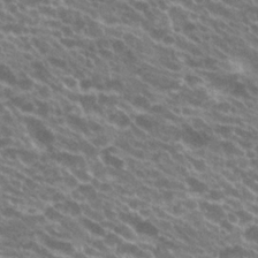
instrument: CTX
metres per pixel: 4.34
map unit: Hto
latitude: 22.8947
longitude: -38.4412
